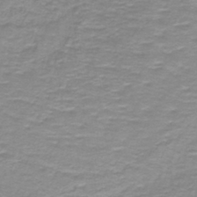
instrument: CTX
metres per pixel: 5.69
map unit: lHb
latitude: -41.1620
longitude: 56.1983
